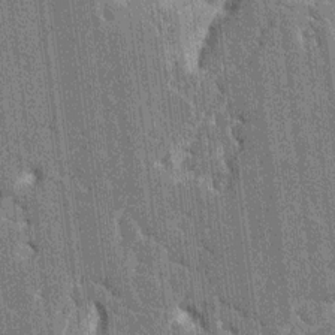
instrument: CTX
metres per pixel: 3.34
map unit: HNhu
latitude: 6.1011
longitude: -6.0255
